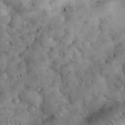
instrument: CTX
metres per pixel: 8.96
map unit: eHh
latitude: 33.7072
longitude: -67.9717
